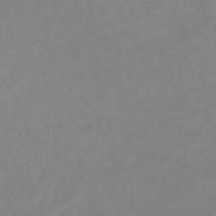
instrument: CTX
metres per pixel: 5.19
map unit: eHb
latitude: -45.9178
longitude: 84.1605
